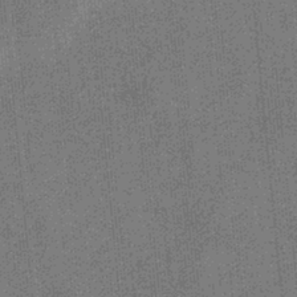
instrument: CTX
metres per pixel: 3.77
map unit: eHb
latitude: -31.8044
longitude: 73.5588
